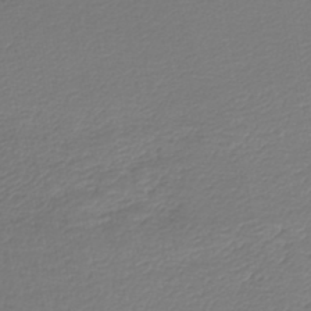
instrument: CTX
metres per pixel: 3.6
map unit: lHb
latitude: -43.7288
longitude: 66.3117
